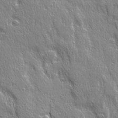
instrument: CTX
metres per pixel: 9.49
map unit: Ave
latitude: 21.6883
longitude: -134.9702
